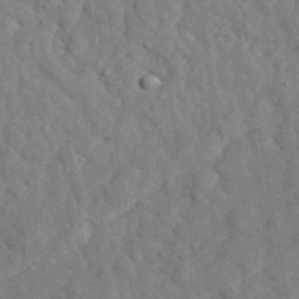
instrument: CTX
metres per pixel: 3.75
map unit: eHh
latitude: 34.8947
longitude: -78.3845
